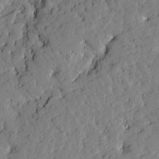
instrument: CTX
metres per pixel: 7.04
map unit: Htu
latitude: 1.1025
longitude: 179.7855
